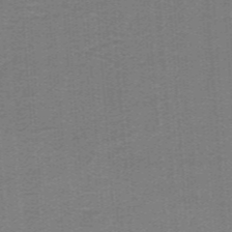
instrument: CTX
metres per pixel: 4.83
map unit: lHb
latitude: -40.9542
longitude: 54.5007
